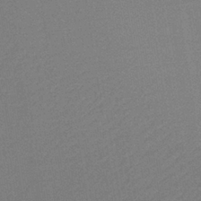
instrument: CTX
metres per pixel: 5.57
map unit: lHb
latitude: -35.7289
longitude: 68.5006
